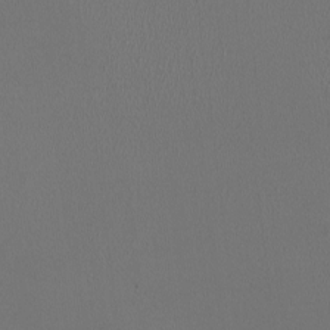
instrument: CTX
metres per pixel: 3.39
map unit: HNhu
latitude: -0.8975
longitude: -0.7057
